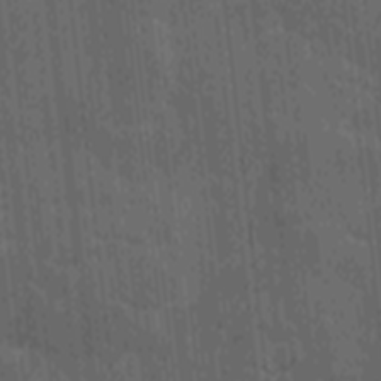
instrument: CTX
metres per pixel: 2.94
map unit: Ave
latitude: -9.3510
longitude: -122.9892
